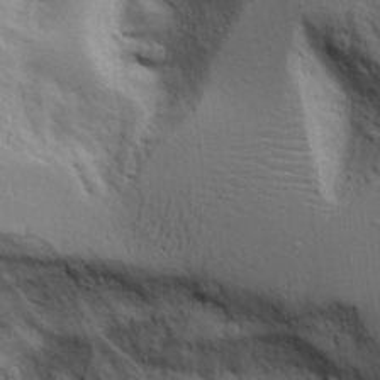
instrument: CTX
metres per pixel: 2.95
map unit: Aa
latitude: 19.2348
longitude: -125.6127
